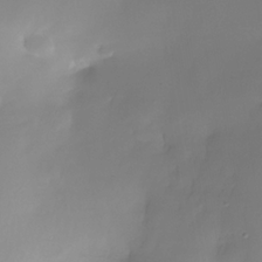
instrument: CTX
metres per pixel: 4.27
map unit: Nhe
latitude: -33.5399
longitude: -116.3089
